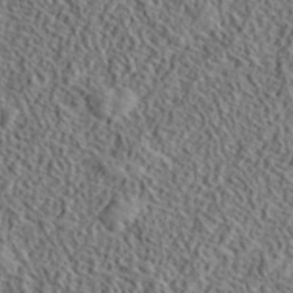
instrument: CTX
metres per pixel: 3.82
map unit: lHvf
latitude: 40.8569
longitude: -88.8002
